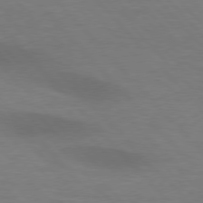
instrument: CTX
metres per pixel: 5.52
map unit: lApd
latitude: 76.5923
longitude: -59.1781
